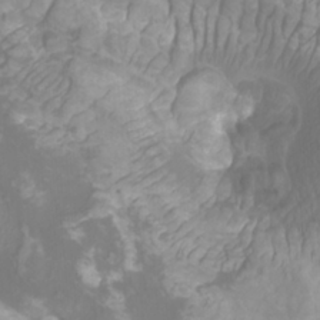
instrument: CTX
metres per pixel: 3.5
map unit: Htu
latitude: -10.4251
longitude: -74.5168
